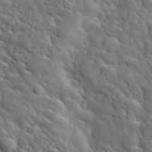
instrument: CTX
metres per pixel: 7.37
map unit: lHvf
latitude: 36.5546
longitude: -86.8947
